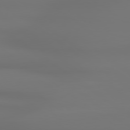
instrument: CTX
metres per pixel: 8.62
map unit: lApd
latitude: 78.9514
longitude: -137.1215
